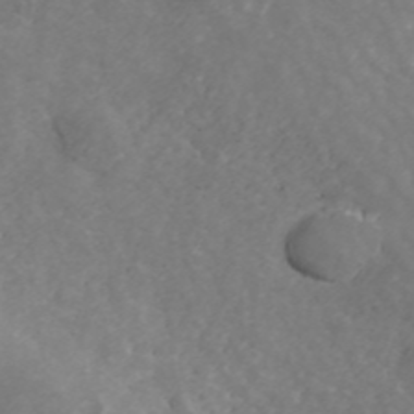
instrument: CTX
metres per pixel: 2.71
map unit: ANa
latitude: 42.4790
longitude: 29.1620
